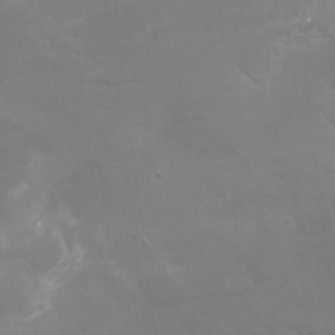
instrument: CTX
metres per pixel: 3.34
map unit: Hto
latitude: -7.4265
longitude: -51.2914
